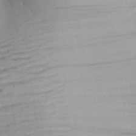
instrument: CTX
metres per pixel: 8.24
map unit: Aa
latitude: 27.3482
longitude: -133.9528
